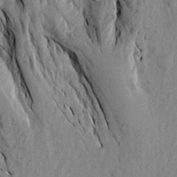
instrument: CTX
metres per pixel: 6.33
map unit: Aa
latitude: 18.2711
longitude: -145.5371
